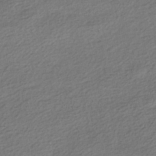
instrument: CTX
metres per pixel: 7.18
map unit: HNhu
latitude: -41.4076
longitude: 96.4440
